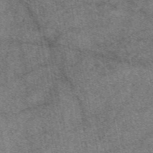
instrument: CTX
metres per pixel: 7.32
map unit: eAb
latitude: 47.3671
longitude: 106.6897
